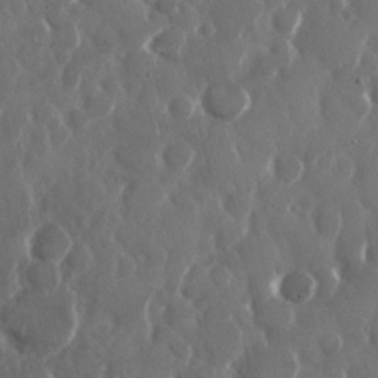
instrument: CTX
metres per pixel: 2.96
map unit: Nhu
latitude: 29.8394
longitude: -60.4601
